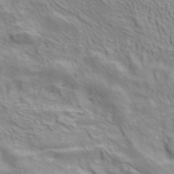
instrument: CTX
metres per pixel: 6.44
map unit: ANa
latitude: 41.2537
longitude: 14.4062
